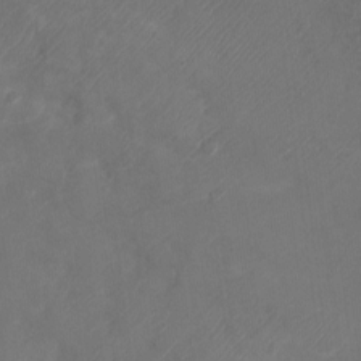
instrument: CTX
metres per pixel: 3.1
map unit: Ht
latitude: -2.9163
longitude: -20.5357
